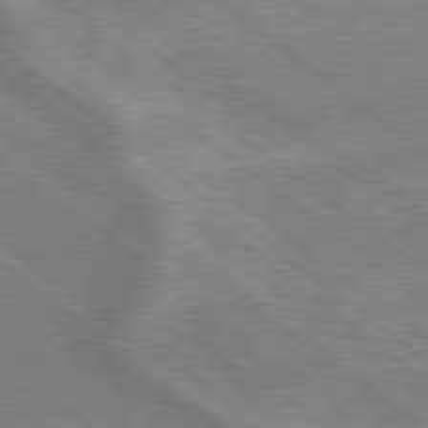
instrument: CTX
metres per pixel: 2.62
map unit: lApd
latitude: 79.1970
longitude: -170.2522
